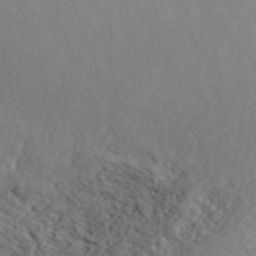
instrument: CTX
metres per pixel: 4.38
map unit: ANa
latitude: 46.3090
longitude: 49.7667
